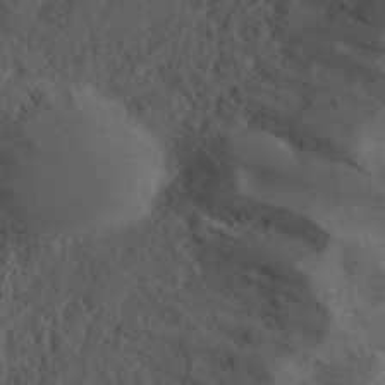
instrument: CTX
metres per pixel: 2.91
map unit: ANa
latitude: 40.5923
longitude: 23.5777
